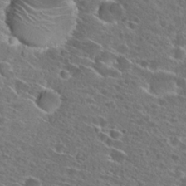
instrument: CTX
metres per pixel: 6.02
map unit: Hto
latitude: 26.2901
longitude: -46.3845
